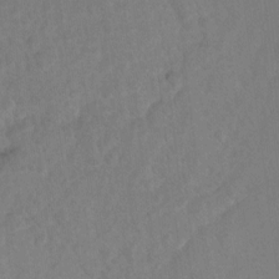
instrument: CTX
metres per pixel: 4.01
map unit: Ht
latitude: 5.6505
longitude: -30.2334
